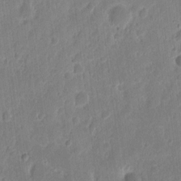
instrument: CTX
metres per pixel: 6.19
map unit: eHh
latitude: 12.9136
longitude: -73.1970
